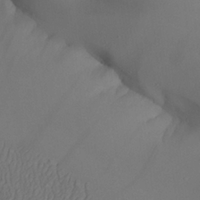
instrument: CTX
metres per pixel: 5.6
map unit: Aa
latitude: 25.9150
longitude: -128.4601
